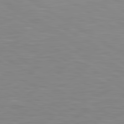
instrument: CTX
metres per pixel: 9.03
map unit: lApd
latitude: 81.0836
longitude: 160.7652
